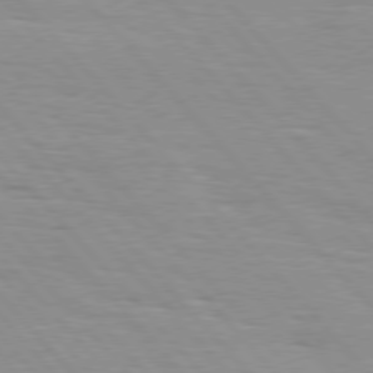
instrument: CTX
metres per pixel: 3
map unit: Hpe
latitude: 76.4034
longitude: -154.0822
